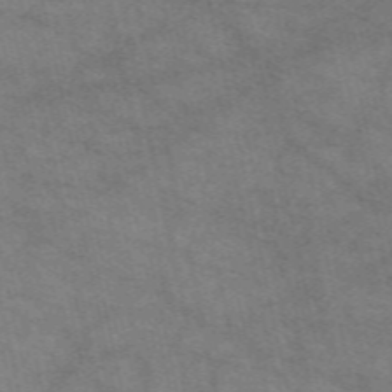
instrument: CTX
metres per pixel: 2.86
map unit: eAb
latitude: 51.4237
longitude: 108.9353
